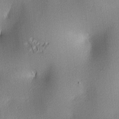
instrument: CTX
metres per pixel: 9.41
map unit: lAa
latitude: 3.3859
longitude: -116.5924
